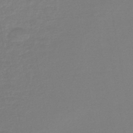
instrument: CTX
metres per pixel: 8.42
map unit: lHb
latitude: -44.2551
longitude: 68.4062
